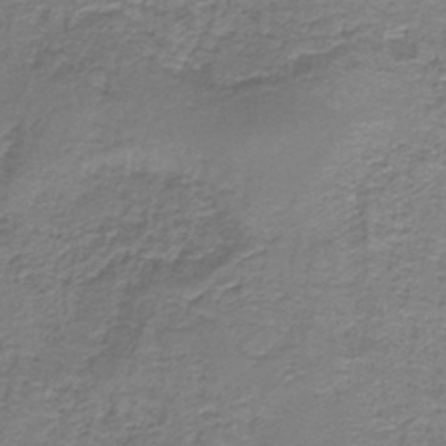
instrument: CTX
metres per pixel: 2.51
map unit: HNb
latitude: -37.4643
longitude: 51.6911
